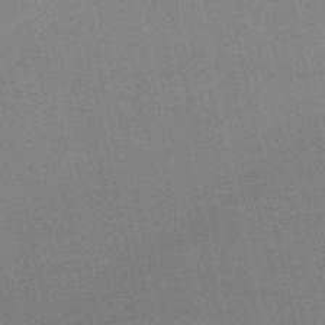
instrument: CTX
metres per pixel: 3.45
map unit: lHb
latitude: -49.3132
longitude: 70.8030
